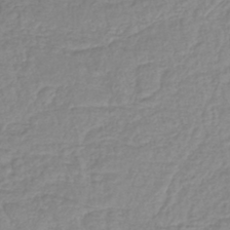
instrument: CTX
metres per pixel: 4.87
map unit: lHb
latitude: -41.1431
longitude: 72.2928
